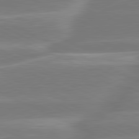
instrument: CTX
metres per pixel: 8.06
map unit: lApd
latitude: 81.1781
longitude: -131.2159
